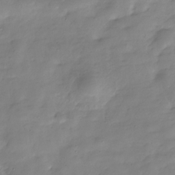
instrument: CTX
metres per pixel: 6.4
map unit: Hve
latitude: -30.3873
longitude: 90.6330
